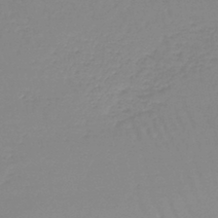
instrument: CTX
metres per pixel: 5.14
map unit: lHb
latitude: -44.3495
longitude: 62.5573
